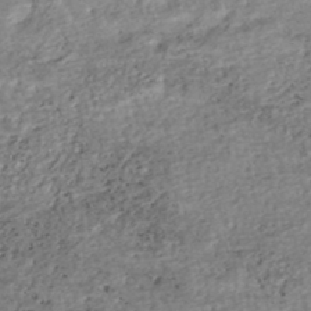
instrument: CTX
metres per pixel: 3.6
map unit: HNhu
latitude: -47.8422
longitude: 102.8786
